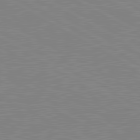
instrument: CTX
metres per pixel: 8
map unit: lApd
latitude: 80.7624
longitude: 151.6344
